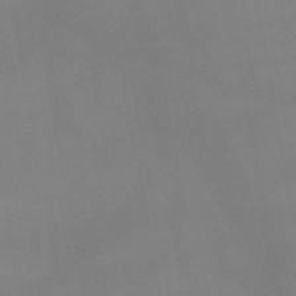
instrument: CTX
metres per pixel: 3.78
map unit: lHb
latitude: -45.8422
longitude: 75.0865
